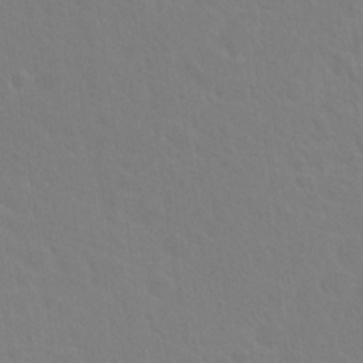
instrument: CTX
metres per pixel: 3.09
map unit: Hto
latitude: 19.7071
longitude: -40.1010
